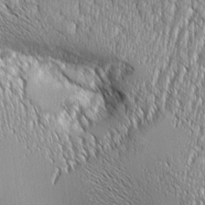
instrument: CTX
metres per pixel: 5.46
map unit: Aa
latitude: 8.7435
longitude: -129.6127
